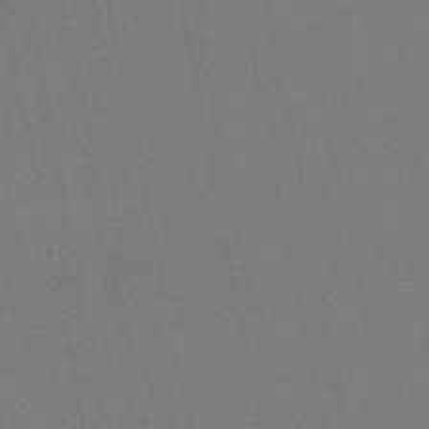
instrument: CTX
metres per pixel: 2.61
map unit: eHb
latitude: -50.2739
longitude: 79.2942
